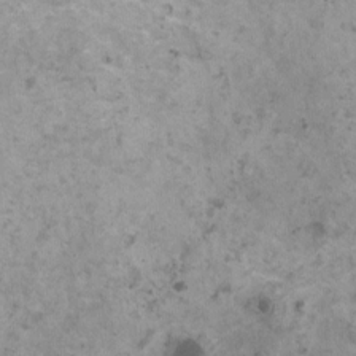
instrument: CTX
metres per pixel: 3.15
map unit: HNhu
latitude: 0.9891
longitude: 3.5777
